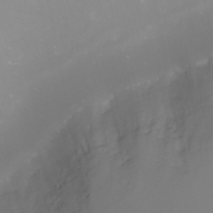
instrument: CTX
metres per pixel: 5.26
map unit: Nhu
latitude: -9.4076
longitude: -79.0648
